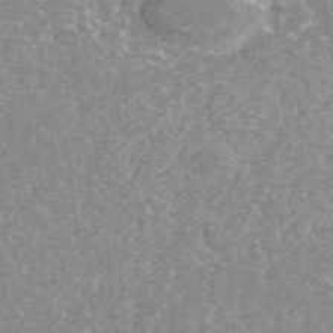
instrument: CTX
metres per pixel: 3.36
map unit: ANa
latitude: 42.8380
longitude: 26.3495
